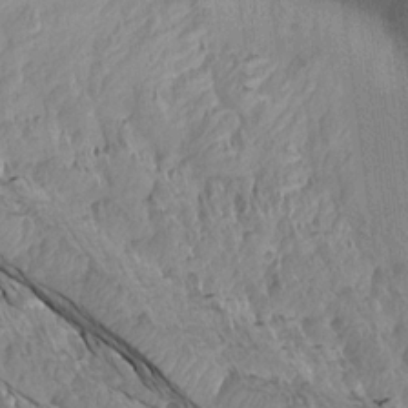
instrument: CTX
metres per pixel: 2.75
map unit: Aa
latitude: 15.0081
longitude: -145.6694
